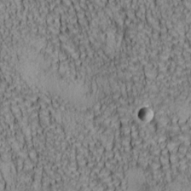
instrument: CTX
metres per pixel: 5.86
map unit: lAa
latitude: 6.9136
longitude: -115.2159
